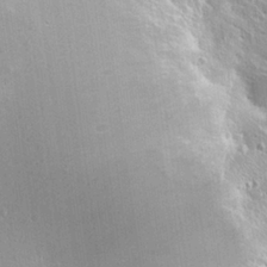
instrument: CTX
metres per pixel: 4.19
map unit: Hto
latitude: 25.6882
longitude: -44.8758
